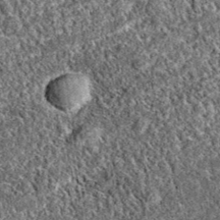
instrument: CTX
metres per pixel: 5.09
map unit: eAb
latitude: 37.5749
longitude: 111.5399
